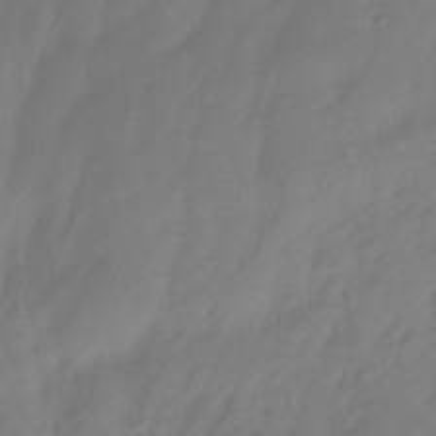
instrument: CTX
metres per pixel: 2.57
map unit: HNhu
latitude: -43.6343
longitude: 92.2173
